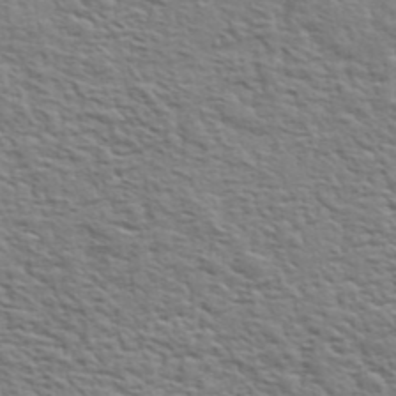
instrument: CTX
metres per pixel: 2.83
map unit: eHh
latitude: 37.2348
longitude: -81.1781
